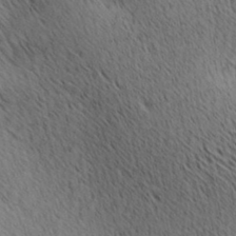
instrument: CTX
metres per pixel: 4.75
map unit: lAa
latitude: 10.5546
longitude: -108.1577
